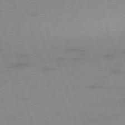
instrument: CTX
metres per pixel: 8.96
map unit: Ap
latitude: -76.1795
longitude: -73.6316
